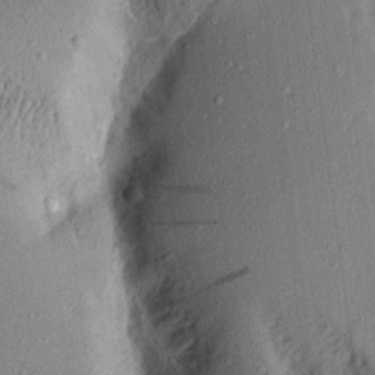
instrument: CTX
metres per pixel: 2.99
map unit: Aa
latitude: 16.1389
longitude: -148.3845
